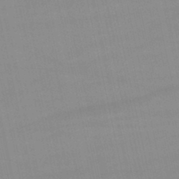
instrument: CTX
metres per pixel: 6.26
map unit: lHb
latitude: -46.5384
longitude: 70.3117
